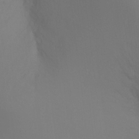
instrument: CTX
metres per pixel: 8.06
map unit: Ht
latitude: -10.9164
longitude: -34.5545
